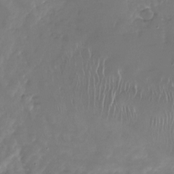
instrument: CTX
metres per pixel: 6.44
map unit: Nhu
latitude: -27.5588
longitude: -60.7435
